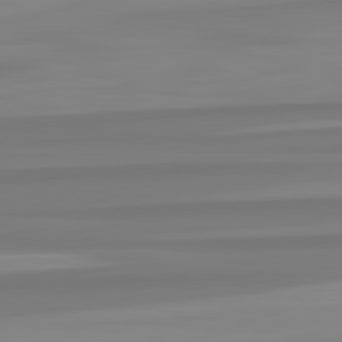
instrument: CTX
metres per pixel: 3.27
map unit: lApd
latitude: 82.8380
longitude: 173.1809
